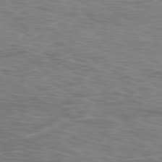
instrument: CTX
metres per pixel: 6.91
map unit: Ap
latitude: -78.2172
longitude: -75.4615
